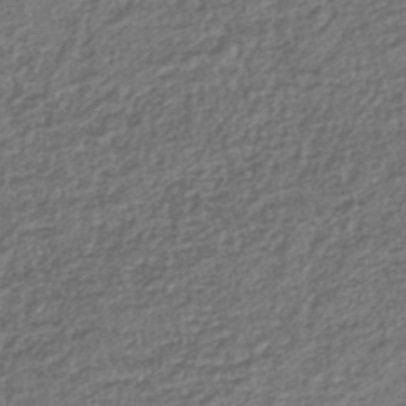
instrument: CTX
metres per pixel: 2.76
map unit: lHb
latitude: -41.2943
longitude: 69.8611
